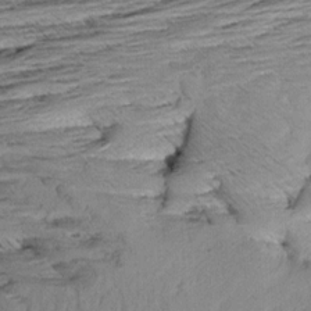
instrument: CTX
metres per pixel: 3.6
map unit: Aa
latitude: 9.0081
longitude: -140.7624
